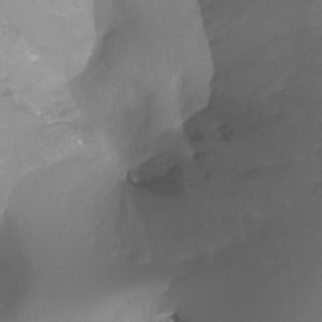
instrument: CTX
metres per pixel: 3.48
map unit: Hto
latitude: -7.5777
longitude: -49.9528
